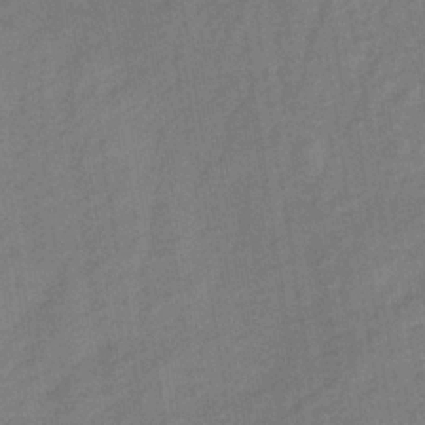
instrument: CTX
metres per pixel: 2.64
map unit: lHb
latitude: -34.1606
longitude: 65.7667
